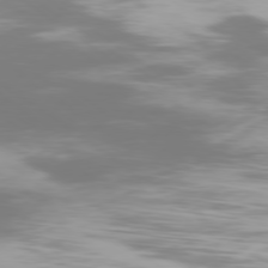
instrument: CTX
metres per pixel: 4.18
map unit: Ap
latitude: -79.1053
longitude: -93.8016
